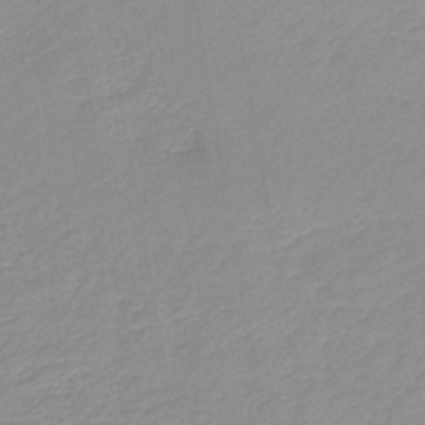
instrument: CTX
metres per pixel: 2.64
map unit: lHb
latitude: -44.2173
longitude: 60.0472
